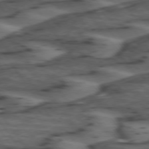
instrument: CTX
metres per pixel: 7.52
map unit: lApd
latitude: 74.1011
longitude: -71.8394
